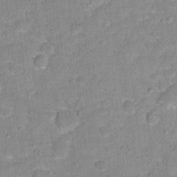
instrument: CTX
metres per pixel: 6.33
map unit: Hto
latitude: 16.0633
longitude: -38.9325
